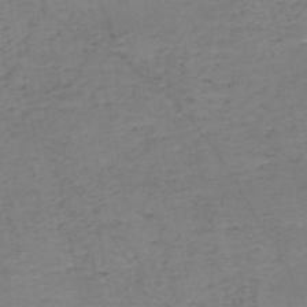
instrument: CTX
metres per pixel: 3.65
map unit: HNb
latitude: -50.4251
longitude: -51.7449
